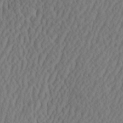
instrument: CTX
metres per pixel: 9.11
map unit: eHh
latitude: -2.8596
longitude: 16.5952
